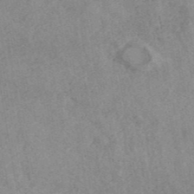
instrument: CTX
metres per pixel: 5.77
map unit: ANa
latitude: 43.2537
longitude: 26.8030
